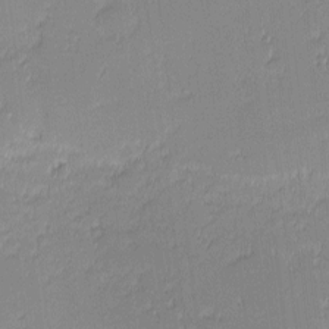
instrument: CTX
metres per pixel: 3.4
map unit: eHh
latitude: -1.0109
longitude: -83.4426
